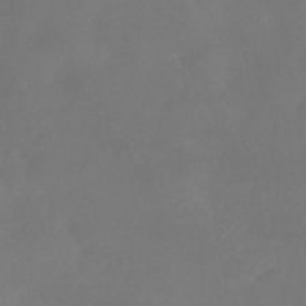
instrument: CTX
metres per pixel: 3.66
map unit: eHb
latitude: -39.0676
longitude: 75.9556
